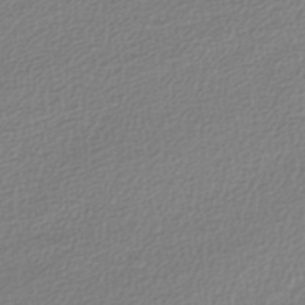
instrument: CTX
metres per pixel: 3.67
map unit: lHb
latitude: -40.6140
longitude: 71.5777
